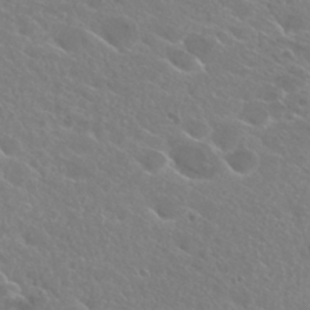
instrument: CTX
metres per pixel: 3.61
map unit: Hto
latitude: 25.3481
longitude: -38.1578
